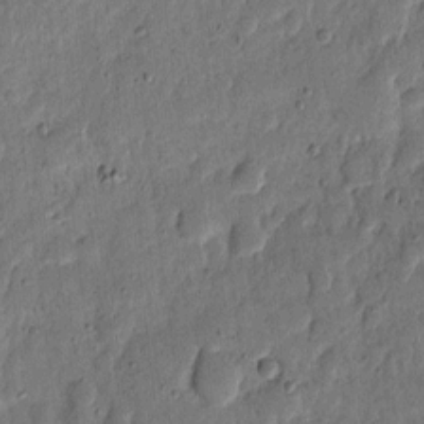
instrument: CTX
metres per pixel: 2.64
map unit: eHh
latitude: 5.8583
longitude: -71.1970
